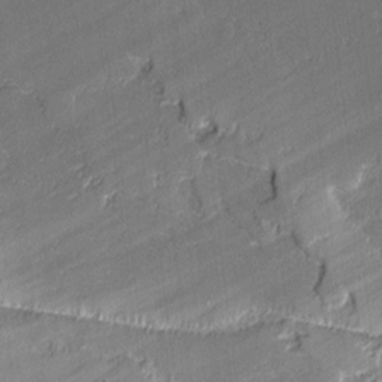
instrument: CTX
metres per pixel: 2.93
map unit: lAvf
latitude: -1.5966
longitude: -108.7624
